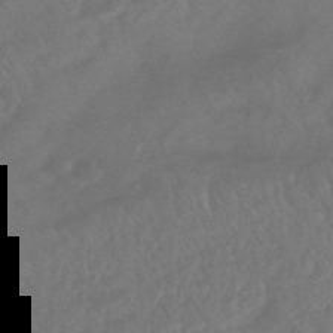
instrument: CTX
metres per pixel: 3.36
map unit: HNhu
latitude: -46.3117
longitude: 91.4644
